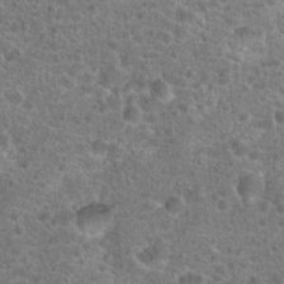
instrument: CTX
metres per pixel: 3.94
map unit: Hto
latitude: 19.7449
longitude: -42.8002
